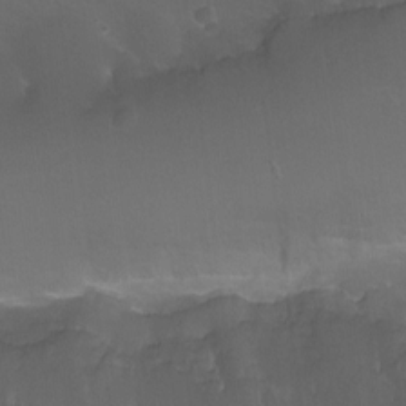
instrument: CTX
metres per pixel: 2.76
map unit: Ht
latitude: -12.5007
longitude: -44.4412
